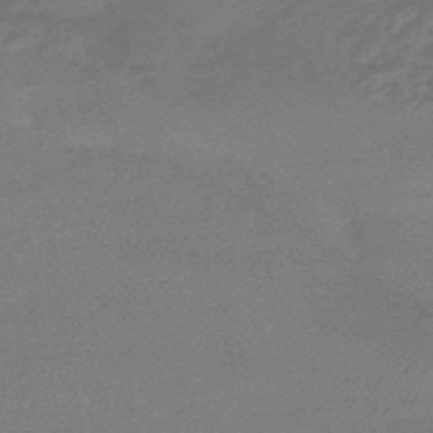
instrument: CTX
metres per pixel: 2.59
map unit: HNhu
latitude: -45.1998
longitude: 93.5966
